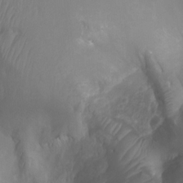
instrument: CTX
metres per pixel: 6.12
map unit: Ht
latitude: 3.9906
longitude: -20.4223
